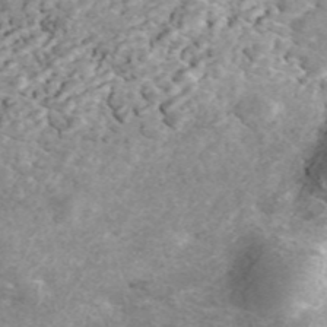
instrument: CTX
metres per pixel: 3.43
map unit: ANa
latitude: 45.3292
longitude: 29.5210
